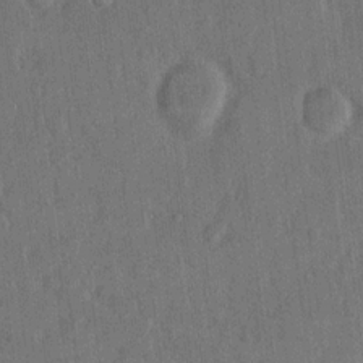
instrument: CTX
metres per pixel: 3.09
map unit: eHh
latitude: 15.1593
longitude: -68.2334
